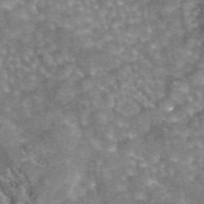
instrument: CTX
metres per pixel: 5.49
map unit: eAb
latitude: 44.4223
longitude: 104.7652
